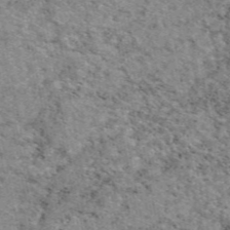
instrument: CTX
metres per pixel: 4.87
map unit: eAb
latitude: 47.4238
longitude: 114.5762
